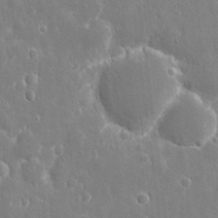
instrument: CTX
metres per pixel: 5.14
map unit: eHh
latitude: 8.7813
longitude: -69.9528
